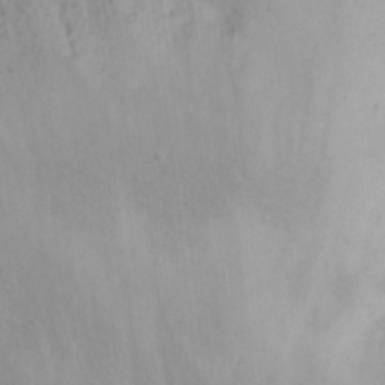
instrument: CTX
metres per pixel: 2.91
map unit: eHh
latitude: 29.9339
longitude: -69.7261
